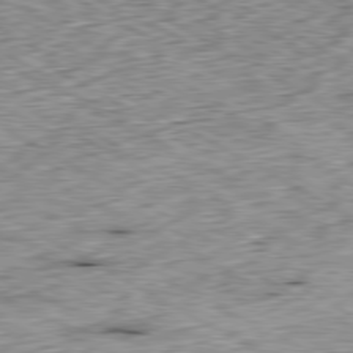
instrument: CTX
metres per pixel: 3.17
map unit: Ap
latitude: -80.6519
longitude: -48.6679
